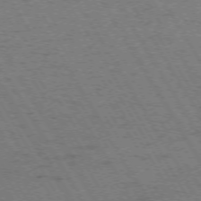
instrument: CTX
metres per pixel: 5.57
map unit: Hpe
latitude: -73.9178
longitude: 3.0486
